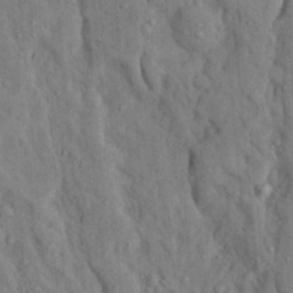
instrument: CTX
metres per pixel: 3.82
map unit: Ave
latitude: 23.4993
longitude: -134.0444
